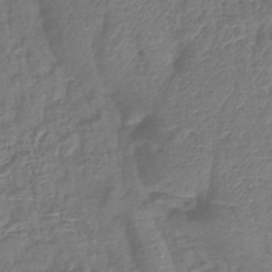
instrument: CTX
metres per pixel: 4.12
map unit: lHb
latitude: -42.8974
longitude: 79.0864
